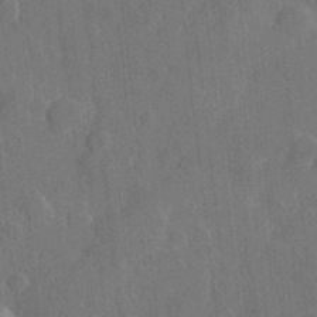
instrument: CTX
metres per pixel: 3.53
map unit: Hve
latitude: 25.3292
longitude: 149.0487
